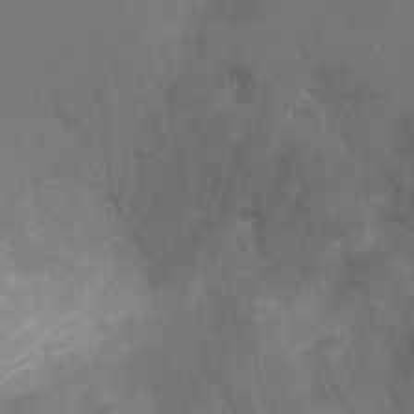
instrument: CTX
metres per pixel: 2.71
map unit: Ht
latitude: -3.3320
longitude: -28.1767
